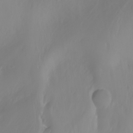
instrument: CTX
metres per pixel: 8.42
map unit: Nhu
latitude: -11.6155
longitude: -64.7624
